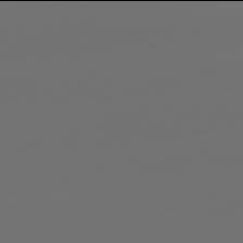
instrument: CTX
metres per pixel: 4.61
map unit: lApd
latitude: 81.9906
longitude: -152.6113
